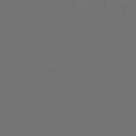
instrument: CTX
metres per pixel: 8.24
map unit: Hpe
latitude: -82.0283
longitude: 19.9745
